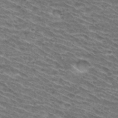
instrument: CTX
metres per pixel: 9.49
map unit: Hto
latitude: 31.2537
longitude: -46.4790
